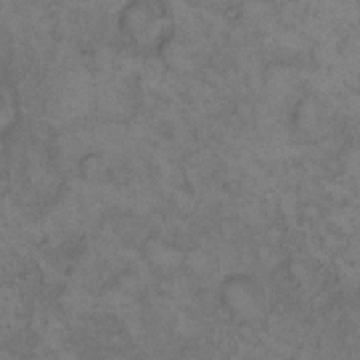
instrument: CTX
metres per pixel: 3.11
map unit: eHh
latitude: 12.3656
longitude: -63.7072
